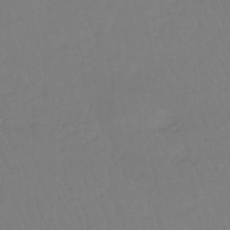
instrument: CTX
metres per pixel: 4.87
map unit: lHb
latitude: -41.6533
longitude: 68.3117
